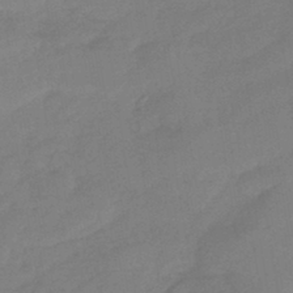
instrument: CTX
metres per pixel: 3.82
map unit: eHb
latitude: -41.5588
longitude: 84.2928
